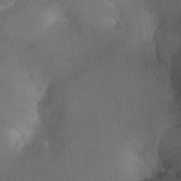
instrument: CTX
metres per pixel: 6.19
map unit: Ht
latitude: -1.4644
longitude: -17.3671
